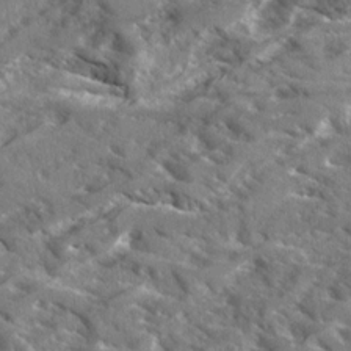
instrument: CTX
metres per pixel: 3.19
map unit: Ave
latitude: 17.8017
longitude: -130.1578
